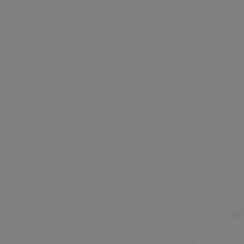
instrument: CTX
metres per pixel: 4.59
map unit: Hpe
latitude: -82.2361
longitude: 8.1417
